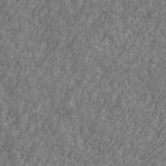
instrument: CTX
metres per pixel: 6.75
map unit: Ave
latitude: 41.5371
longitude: -111.1970
